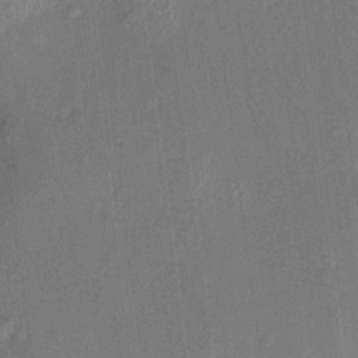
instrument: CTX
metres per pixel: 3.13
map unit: HNhu
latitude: 12.1389
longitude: 9.6155
